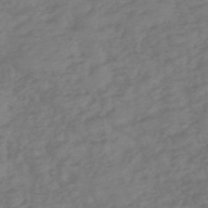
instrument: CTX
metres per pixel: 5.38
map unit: eHh
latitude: -51.1053
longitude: -24.9135
